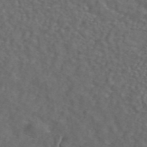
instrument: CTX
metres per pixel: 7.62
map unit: ANa
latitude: 44.5357
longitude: 26.8030
